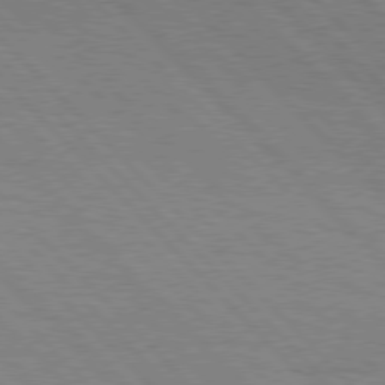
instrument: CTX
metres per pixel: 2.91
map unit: Hpe
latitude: 77.1781
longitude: -126.6113
